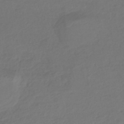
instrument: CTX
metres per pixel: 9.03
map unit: eHh
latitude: -42.0472
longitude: -32.5168
